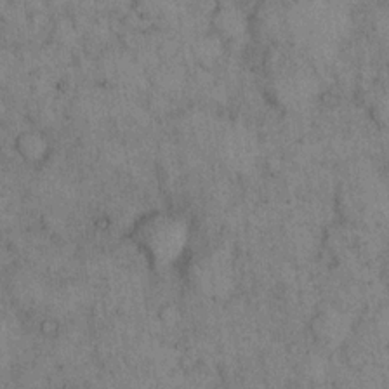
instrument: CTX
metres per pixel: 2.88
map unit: eHh
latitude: 15.9906
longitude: -65.5560
